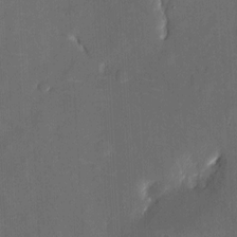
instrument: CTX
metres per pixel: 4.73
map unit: eHh
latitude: 5.4048
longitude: -68.9514
